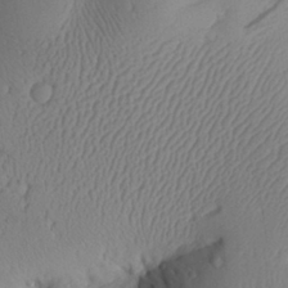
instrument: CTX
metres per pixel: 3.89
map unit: Aa
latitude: 29.8016
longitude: -134.2711
